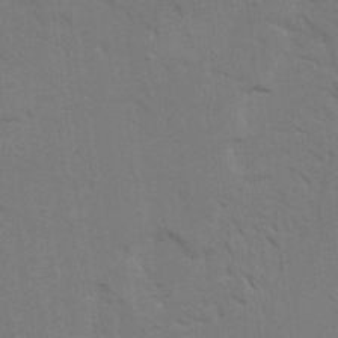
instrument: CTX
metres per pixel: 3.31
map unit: Ave
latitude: 23.4804
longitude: -130.5546
